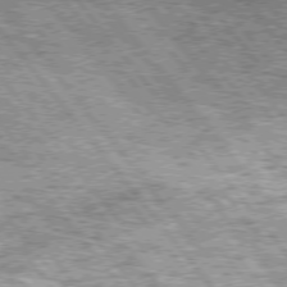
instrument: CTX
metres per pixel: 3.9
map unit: Hpe
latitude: 75.0270
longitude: -156.9702
